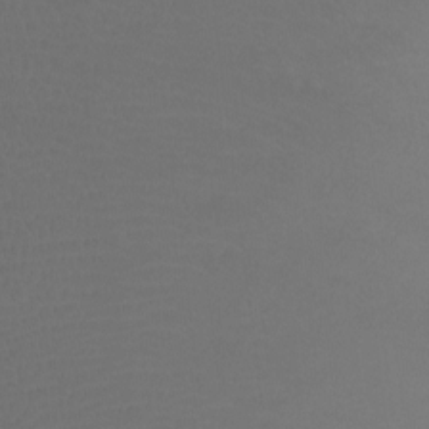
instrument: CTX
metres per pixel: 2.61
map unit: Ht
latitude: -7.3131
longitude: -32.0633
